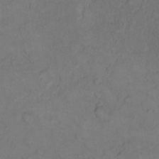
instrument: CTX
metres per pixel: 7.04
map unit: Hto
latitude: 9.9906
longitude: -58.9892
